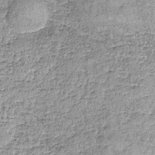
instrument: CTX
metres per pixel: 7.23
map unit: lHb
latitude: -36.1039
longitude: 65.0676
